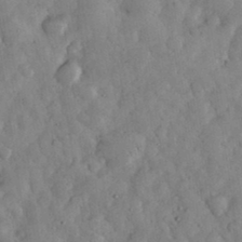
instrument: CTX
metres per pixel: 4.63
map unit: eHh
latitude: 34.0444
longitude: -69.3860
